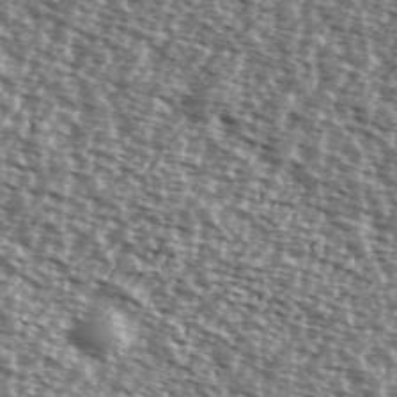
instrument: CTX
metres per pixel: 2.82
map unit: Ave
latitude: 38.2522
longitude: -112.3278
